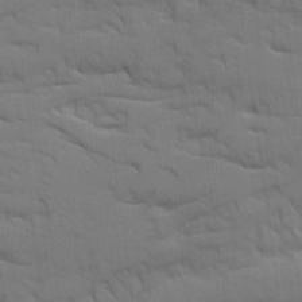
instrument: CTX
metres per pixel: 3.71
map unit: Ave
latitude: 18.6679
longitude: -129.1403
